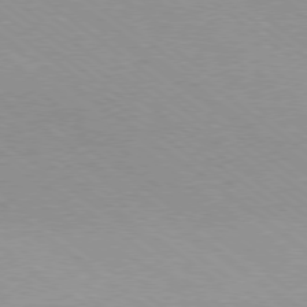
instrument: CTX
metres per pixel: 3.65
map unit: Hpe
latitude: -79.1809
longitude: 8.4251
